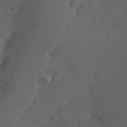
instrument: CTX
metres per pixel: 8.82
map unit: Hve
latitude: 14.1578
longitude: -91.1025
